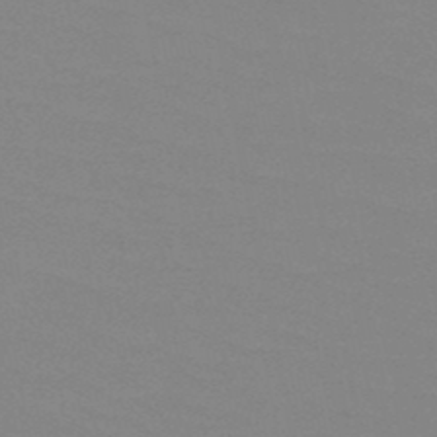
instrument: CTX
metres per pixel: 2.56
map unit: HNb
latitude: -49.2565
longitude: -49.6316
